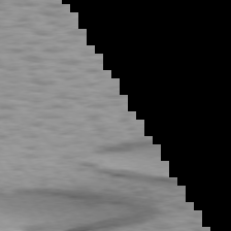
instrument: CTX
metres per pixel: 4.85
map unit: lApd
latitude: 75.2537
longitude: -50.2522
